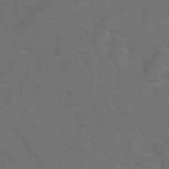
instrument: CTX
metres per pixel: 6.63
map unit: Hto
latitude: 5.8772
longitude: -30.8191
